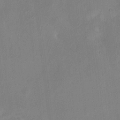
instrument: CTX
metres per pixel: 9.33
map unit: HNhu
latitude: 7.8961
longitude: -3.5749
